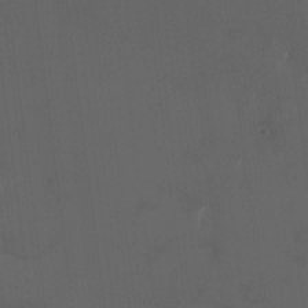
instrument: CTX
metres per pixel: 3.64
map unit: eHh
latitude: -4.5951
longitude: 19.6533
